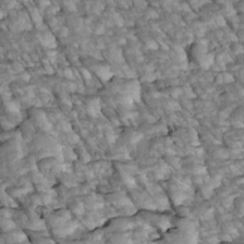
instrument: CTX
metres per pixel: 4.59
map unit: Htu
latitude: 2.6301
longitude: 143.7288
